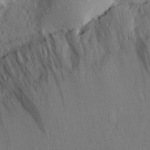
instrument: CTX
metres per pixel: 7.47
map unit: Aa
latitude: 28.6112
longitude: -145.1025
